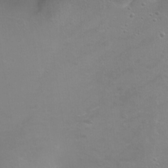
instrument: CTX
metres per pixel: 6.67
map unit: Ht
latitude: 0.4034
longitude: -45.6694
